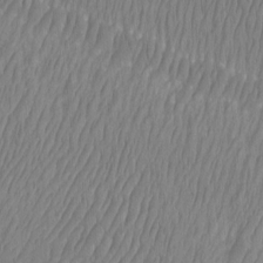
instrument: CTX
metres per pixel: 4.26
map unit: Htu
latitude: -9.1053
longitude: -75.7450
